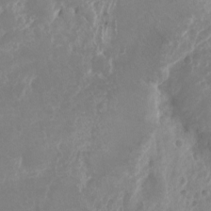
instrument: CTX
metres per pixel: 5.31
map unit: Nhu
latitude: -23.4077
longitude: -73.3860
